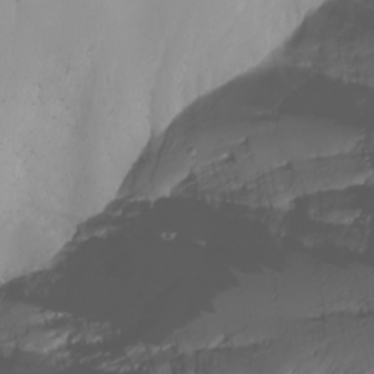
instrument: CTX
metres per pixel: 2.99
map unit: Nhu
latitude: -8.8597
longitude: -80.6301
